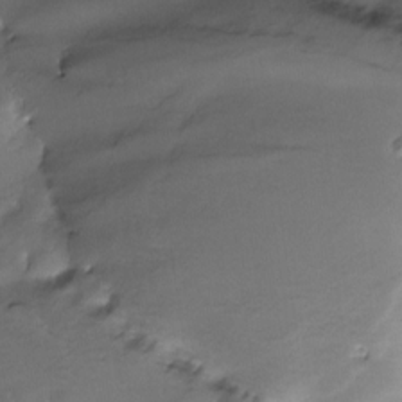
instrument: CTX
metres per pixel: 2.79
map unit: Nhe
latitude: -26.9919
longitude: -109.9528
